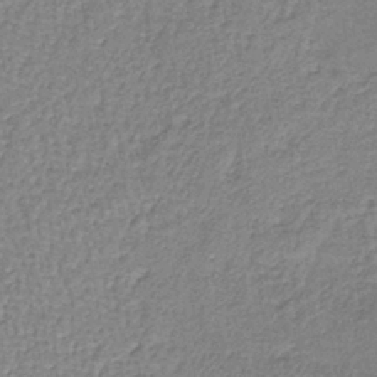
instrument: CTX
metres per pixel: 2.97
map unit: lHb
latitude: -39.1242
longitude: 61.6722
